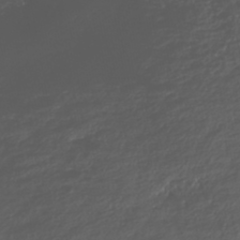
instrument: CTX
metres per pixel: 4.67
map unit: Nhe
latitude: -45.8989
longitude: 152.1039
